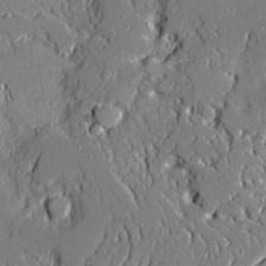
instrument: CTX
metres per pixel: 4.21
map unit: Ave
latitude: 19.8394
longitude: -127.8206
